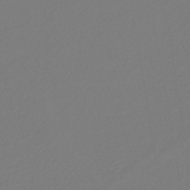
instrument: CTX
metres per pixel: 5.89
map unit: lHb
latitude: -42.9163
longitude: 60.4629
